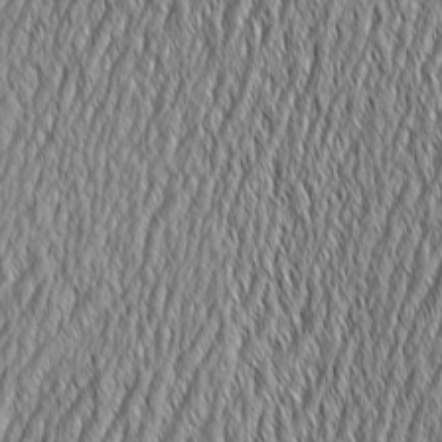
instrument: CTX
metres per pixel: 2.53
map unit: Aa
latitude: 6.7813
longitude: -129.6883
